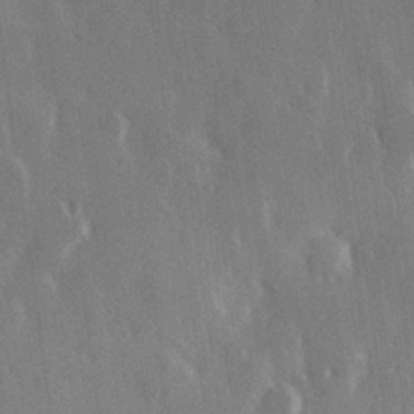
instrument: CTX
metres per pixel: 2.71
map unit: Hve
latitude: 28.2711
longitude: 148.9920
